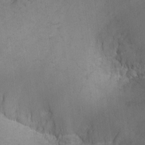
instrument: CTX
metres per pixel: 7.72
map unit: eHh
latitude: -2.2172
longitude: -79.9906
